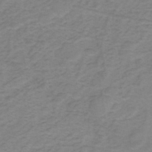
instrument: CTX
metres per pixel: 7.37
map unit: eHh
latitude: -44.5574
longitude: -29.8961
